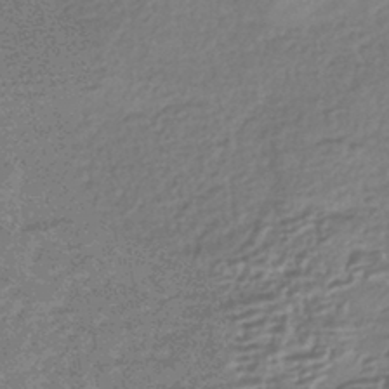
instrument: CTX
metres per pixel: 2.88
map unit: HNhu
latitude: -43.4643
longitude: 99.4265
